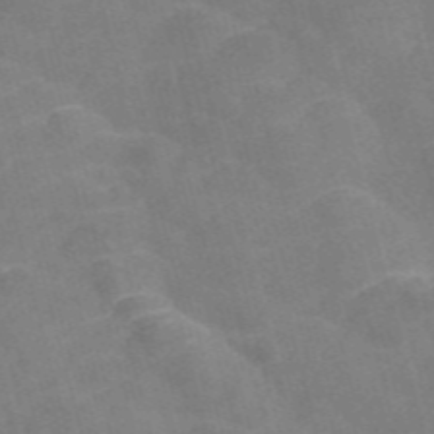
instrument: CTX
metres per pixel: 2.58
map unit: Nve
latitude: -57.6911
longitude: 55.1998
